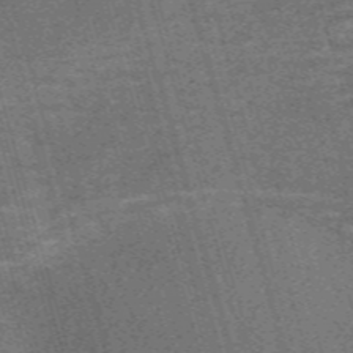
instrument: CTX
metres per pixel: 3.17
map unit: Nve
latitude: -59.3320
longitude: 64.1606
